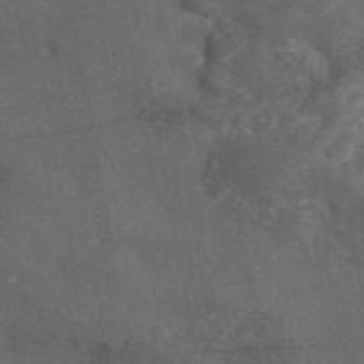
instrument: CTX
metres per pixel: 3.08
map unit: eAb
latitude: 46.4790
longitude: 112.1417
